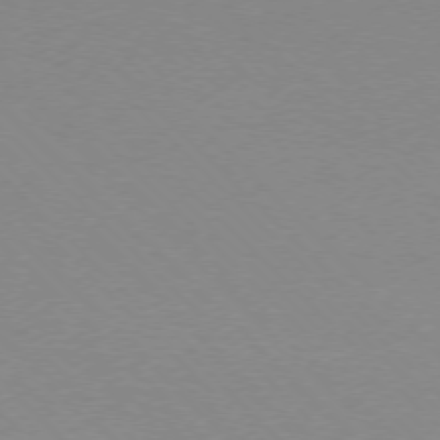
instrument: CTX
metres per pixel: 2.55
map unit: Ap
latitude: -76.8597
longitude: -70.5923
